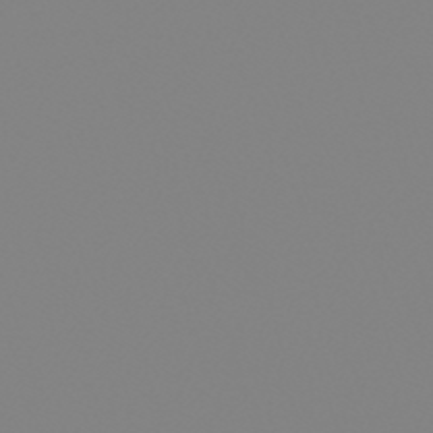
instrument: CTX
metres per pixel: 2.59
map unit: lHb
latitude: -48.8975
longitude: 81.6344
